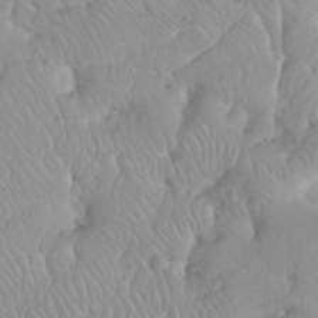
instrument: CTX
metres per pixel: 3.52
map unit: eHh
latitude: 35.1970
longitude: -63.1781
